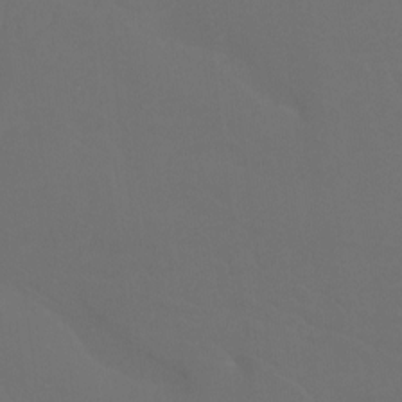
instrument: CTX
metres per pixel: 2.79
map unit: Htu
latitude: -13.7478
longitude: -47.6883
